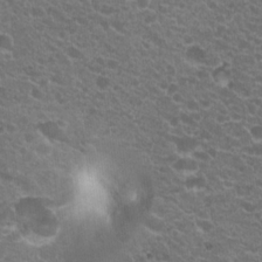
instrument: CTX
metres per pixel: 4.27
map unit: Hto
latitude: 20.7624
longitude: -34.4601
